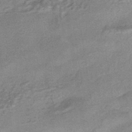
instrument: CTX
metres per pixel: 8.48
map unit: HNhu
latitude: -42.8596
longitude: 90.4440
